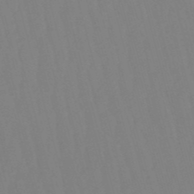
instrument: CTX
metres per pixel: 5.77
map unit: eHb
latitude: -50.7652
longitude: 75.6344
